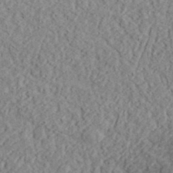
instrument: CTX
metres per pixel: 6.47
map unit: lHvf
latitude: 37.7450
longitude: -90.0255
